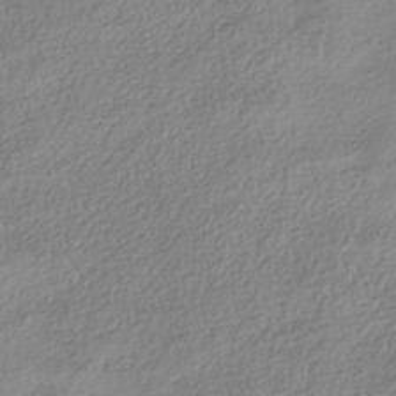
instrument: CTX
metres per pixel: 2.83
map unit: HNhu
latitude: -40.4818
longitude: 102.0472
